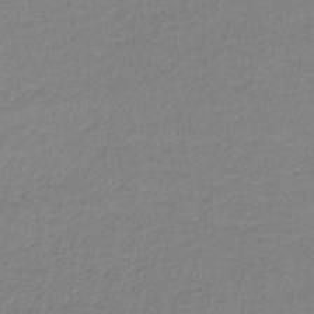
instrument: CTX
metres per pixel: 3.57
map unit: lHb
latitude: -41.7666
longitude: 59.8800
